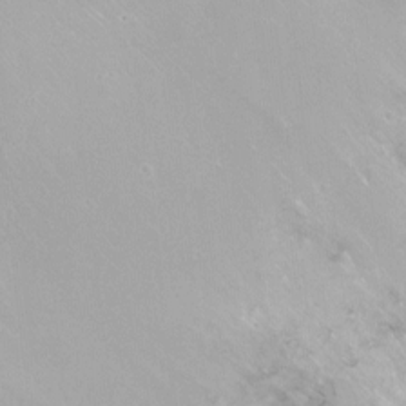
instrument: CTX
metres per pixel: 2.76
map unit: Nhu
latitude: -12.0661
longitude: -38.5924
